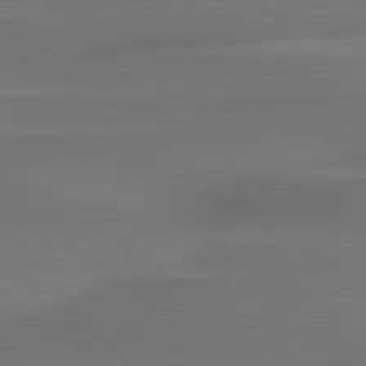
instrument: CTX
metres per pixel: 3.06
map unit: lApd
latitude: 79.8017
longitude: -86.1200
